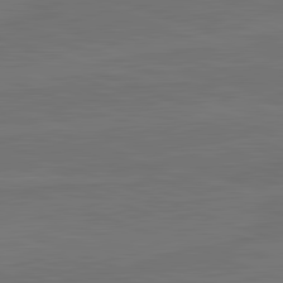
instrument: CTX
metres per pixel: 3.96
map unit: lApd
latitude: 82.6679
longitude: 165.2565
